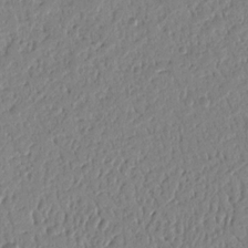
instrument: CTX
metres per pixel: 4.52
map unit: Nhu
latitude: 15.5183
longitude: -78.7624
